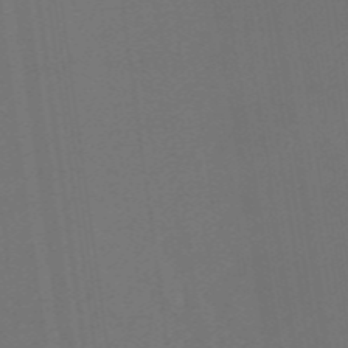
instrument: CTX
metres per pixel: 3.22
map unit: eHb
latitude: -49.6344
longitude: 84.1794
